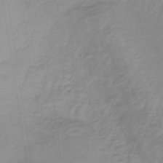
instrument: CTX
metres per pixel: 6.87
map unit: lHb
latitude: -36.9919
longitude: 73.2943
